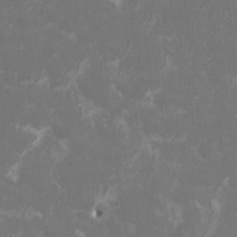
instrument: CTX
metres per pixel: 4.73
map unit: HNhu
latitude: 1.8394
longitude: -3.4426
